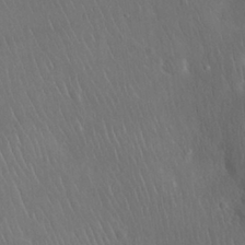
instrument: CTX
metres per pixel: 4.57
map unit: Nhu
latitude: 28.2900
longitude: -66.9135
